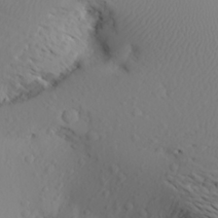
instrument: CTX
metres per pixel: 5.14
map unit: Aa
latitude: 23.1592
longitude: -146.0255
